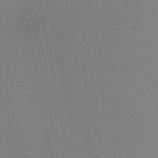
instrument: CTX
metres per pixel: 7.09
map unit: HNb
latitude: -50.0283
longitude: -42.8002
